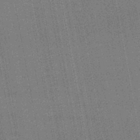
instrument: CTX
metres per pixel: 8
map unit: lHb
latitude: -46.1039
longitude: 68.4251
